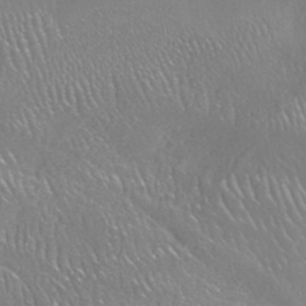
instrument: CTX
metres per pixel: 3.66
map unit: HNhu
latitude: -48.0283
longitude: 30.1039
